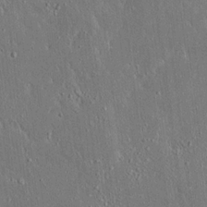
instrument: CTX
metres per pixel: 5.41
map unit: Ave
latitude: 17.3104
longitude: -139.9339
